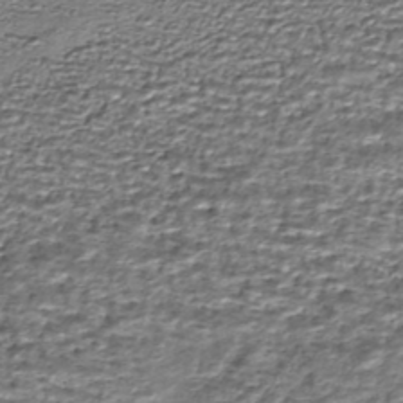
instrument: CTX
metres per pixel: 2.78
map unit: HNhu
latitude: -44.4440
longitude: 106.0094
